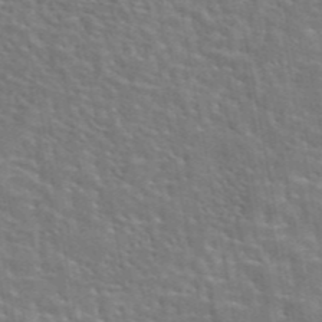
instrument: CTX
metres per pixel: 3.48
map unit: eAb
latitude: 44.5923
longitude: 113.3510
